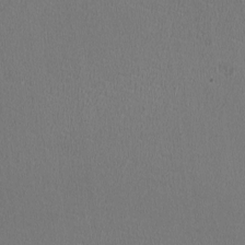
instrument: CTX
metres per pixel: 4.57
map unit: HNhu
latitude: -2.8785
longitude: -1.9717
